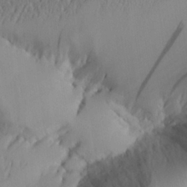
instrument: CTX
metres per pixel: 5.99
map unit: Aa
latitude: 25.8772
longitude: -132.9703
